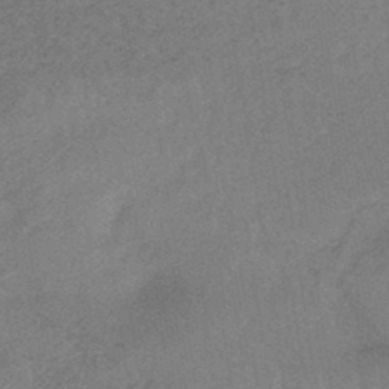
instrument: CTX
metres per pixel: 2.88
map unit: HNhu
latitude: -45.2565
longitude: 90.8030
